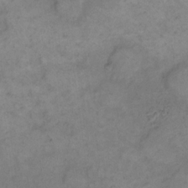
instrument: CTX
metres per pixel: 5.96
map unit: eHh
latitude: 14.7058
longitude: -65.8205
